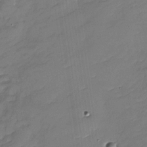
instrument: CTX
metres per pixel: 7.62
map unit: Nhu
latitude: -30.0472
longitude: -73.3671
